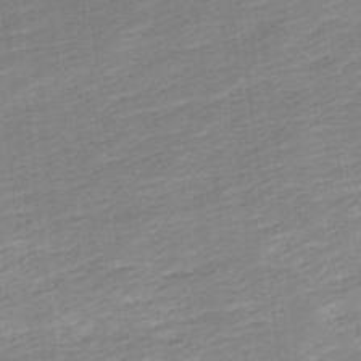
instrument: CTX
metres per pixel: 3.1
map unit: Ave
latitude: 16.6491
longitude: -137.2348
